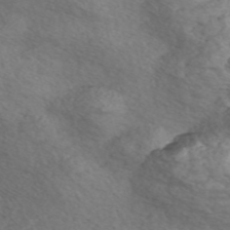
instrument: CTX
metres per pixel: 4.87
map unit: Nve
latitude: -56.9164
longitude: 54.9353
